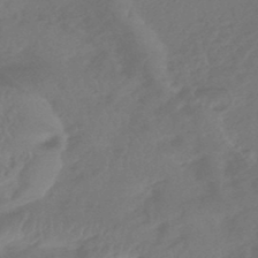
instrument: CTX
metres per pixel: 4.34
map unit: HNhu
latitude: -46.8030
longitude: 91.8423
